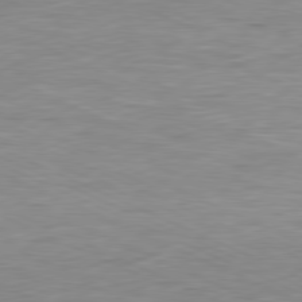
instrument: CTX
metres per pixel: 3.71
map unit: Ap
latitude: -81.1620
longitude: -81.9150
